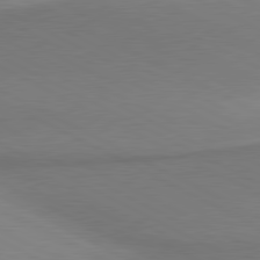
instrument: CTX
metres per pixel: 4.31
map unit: lApd
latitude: 80.8947
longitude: 162.5762
